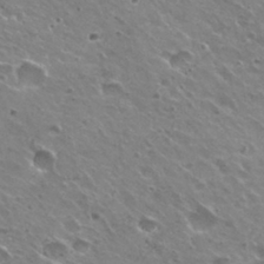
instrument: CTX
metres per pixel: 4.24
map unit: Hto
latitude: 31.4049
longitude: -43.1970
